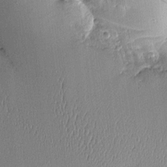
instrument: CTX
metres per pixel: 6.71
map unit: Aa
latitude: 10.1767
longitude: -128.9136
